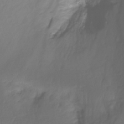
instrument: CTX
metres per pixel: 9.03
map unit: Ht
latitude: -14.1795
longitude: -53.4427
